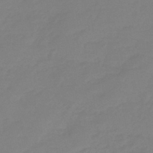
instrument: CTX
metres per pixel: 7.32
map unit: eHb
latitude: -45.5966
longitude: 85.7477
